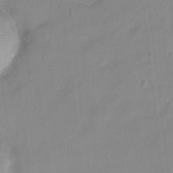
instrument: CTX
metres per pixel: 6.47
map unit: Ht
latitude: -5.6910
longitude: -21.0648
